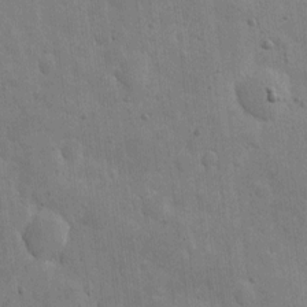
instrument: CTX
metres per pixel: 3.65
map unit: eHh
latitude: 5.2537
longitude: -70.9514
